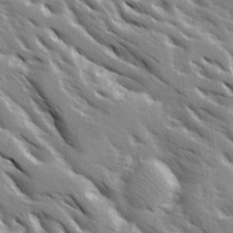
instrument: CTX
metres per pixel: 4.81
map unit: Ave
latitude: 16.1389
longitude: -130.5735
